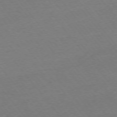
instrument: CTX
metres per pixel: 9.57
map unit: Ap
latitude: -75.6911
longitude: -95.0081
